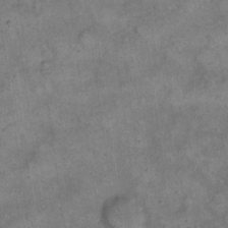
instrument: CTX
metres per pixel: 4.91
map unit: eHh
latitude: 14.3279
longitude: -64.8758
